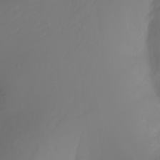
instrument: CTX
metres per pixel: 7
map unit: Ht
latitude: -2.7085
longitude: -61.0269
